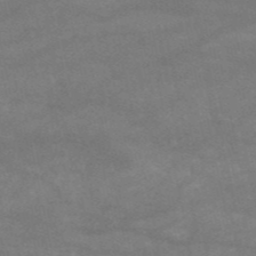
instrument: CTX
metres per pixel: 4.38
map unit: HNb
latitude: -53.7099
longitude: -41.7638
